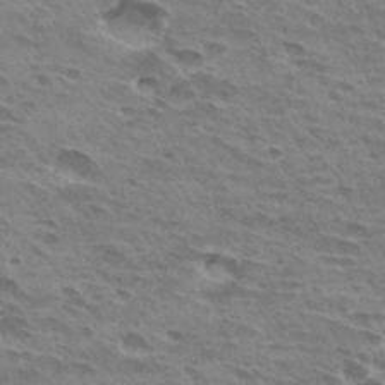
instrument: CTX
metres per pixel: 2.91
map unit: Hto
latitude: 31.7639
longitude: -40.8002
